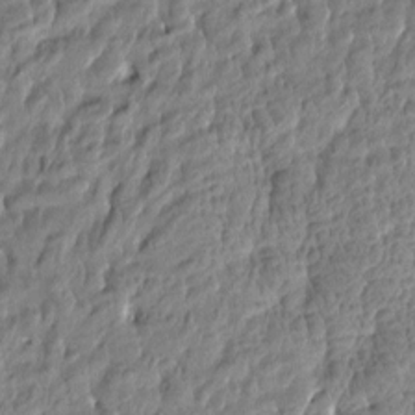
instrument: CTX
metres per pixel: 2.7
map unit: Htu
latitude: -4.3495
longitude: 177.0298
